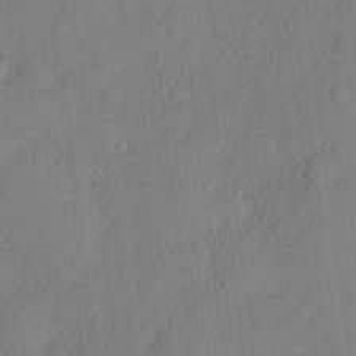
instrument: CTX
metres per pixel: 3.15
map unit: eHh
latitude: 3.6694
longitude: -75.8961
